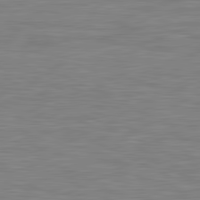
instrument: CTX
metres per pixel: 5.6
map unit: lApd
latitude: 81.2915
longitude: -169.3482
